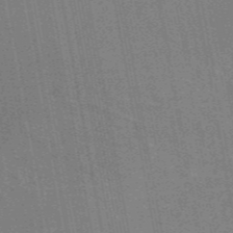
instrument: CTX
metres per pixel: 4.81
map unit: eAb
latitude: 46.6680
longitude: 122.2362
